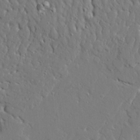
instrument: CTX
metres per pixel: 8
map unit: Ave
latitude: 23.4048
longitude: -129.5938
